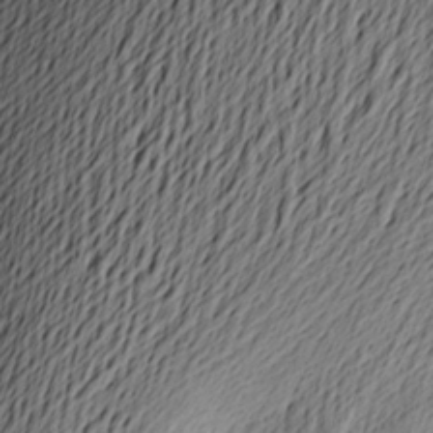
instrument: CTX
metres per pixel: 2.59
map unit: Aa
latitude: 23.2726
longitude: -149.2726
